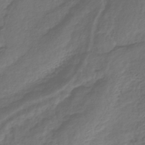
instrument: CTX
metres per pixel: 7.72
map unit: HNhu
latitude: -43.5399
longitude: 102.6330
